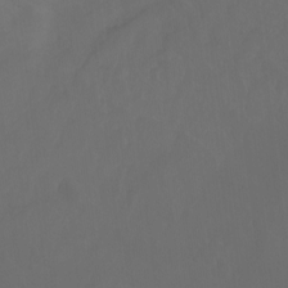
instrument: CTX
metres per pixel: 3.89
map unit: Ht
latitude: -7.7099
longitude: -38.8947
